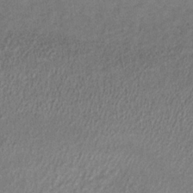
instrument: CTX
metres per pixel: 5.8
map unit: lHb
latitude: -33.7856
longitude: 64.8786
